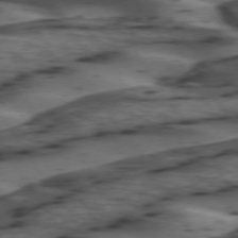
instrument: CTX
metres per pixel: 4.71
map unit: lApd
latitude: 74.4223
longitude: -71.2537
